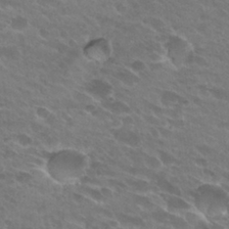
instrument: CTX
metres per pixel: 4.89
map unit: Hto
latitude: 27.8583
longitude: -42.3278
